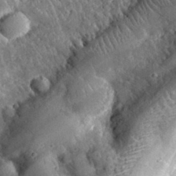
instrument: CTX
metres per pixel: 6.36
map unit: lHvf
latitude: 33.6127
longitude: -85.1403
